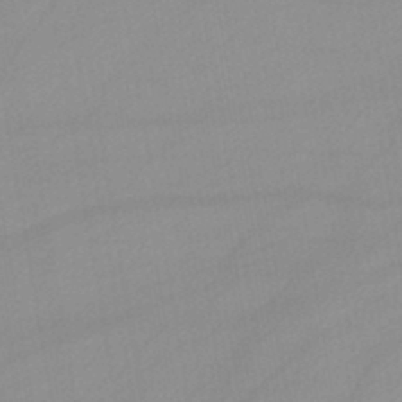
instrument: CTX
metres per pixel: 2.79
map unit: lHb
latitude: -44.4440
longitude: 67.2943
